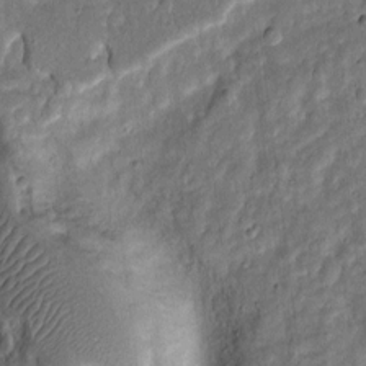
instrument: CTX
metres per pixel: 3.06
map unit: Htu
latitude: -1.5022
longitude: 149.0109
